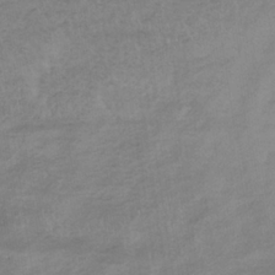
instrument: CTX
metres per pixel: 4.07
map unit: lHb
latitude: -34.1606
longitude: 69.0108
